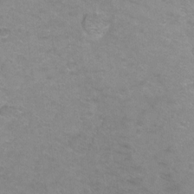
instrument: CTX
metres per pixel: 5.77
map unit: Ht
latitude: -9.2565
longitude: -36.5168
